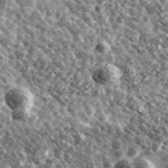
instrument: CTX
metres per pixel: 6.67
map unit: Ave
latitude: 40.3656
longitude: -106.0444
